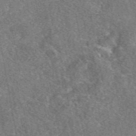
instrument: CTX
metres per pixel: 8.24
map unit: eAb
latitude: 48.1011
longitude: 110.0850
